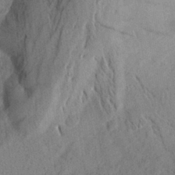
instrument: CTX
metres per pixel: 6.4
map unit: Aa
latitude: 26.6869
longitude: -144.0633
